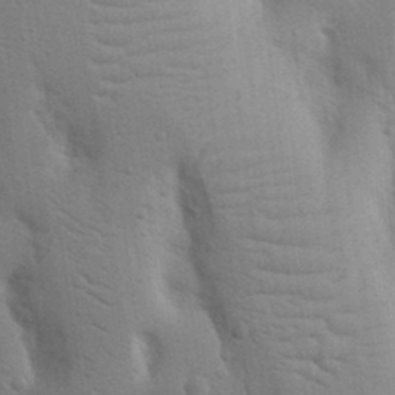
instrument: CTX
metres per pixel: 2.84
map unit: Nhu
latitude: 18.6301
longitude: -76.2333
